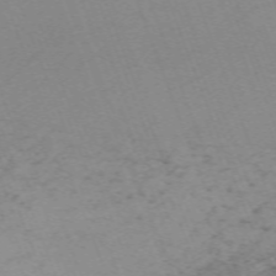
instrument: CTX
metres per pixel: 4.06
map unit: Nhu
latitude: -67.4643
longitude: 40.0661
